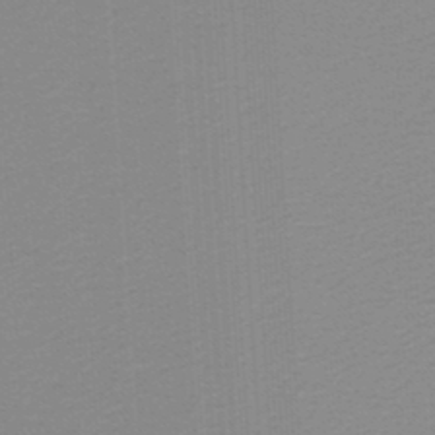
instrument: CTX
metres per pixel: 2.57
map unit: lHb
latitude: -46.6329
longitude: 64.1039
